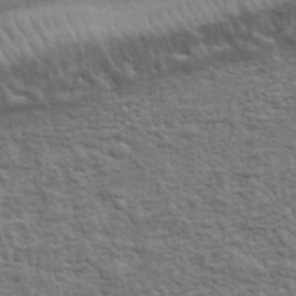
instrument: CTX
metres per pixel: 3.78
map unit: lHvf
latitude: 37.8772
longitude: -89.3104
